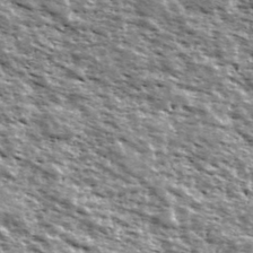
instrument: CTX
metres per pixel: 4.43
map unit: Ave
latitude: 40.2900
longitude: -108.7435
